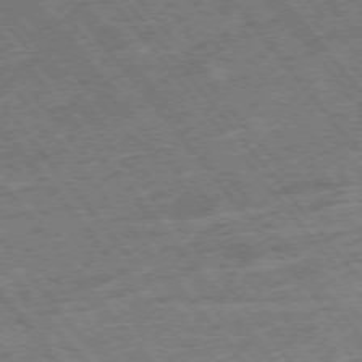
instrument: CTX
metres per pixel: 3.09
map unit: Hpe
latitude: -75.6344
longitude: -21.6694
